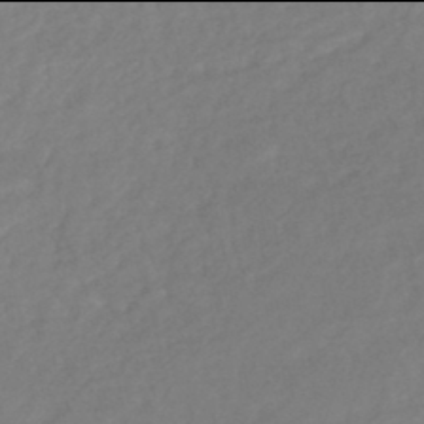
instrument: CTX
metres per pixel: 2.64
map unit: HNhu
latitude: -46.0094
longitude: 98.5763
